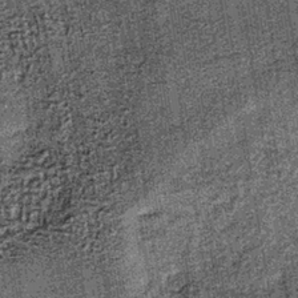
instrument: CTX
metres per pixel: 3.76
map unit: lHb
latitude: -37.4832
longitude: 64.7841
